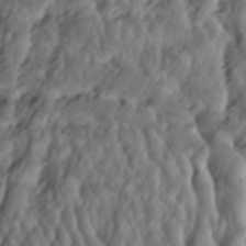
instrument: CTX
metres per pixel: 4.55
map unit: lAa
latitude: -6.6896
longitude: -123.9528
